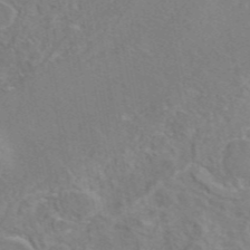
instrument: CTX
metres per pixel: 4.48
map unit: eAb
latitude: 45.7260
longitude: 110.0283
